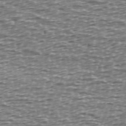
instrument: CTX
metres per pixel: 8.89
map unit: Ave
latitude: 40.0633
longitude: -112.8191
